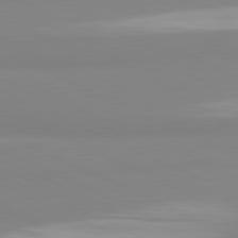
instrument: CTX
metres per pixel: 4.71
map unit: lApd
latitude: 81.5371
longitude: 178.4818
